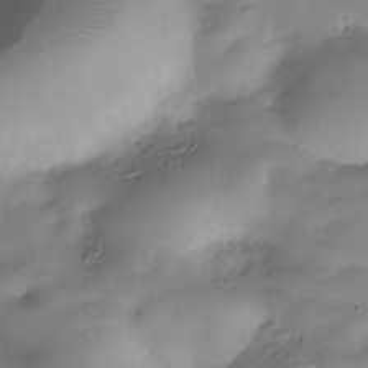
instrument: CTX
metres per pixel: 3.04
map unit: Hve
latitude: -30.7652
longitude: 90.6330
